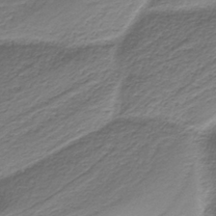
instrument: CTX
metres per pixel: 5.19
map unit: HNb
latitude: -37.5399
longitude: 53.7099
